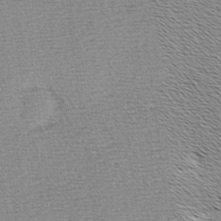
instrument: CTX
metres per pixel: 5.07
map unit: Hve
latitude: 2.9136
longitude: -122.1200
